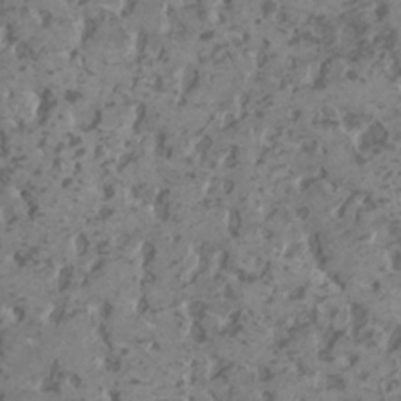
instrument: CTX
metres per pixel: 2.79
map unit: HNhu
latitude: 1.0836
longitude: 7.3132
